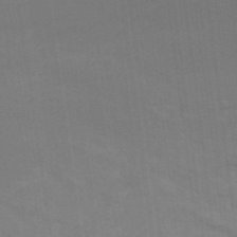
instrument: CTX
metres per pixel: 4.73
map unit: ANa
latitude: 44.3089
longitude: 27.9556
